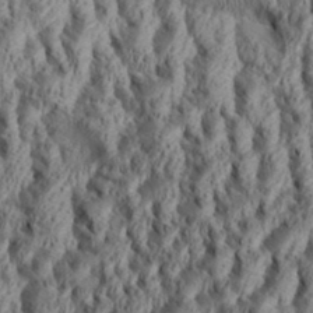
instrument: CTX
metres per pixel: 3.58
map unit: Aa
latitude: 34.1011
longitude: -136.7624
